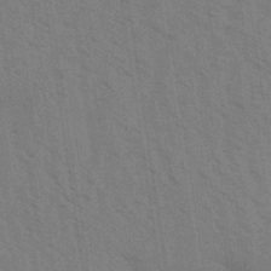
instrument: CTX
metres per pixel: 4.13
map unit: Aa
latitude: 31.4049
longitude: -139.7450
